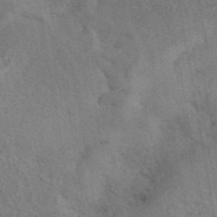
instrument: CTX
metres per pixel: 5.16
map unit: eAb
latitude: 42.9325
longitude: 109.5021
